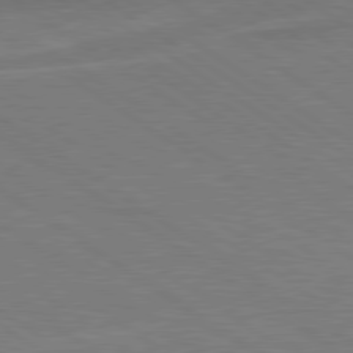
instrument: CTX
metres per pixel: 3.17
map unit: Hpe
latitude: 79.2159
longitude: -125.7449
